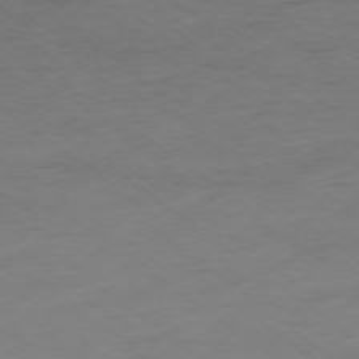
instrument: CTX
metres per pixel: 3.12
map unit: Hpe
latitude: -79.3131
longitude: 13.3888
